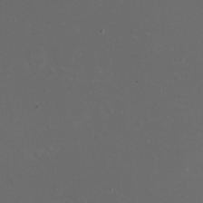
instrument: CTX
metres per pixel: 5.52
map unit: eHh
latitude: -7.2754
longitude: -75.1214
